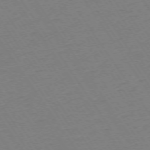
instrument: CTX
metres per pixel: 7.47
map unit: Ap
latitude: -73.8800
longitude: -83.3103
